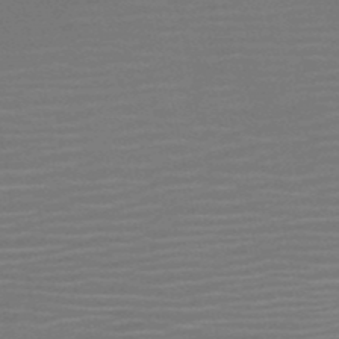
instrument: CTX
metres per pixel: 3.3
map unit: HNb
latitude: -51.8422
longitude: -47.7261
